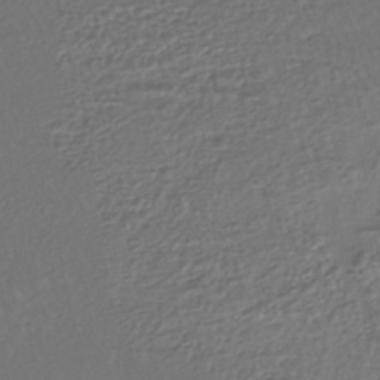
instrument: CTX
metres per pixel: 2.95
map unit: HNhu
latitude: -45.6344
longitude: 103.5210
